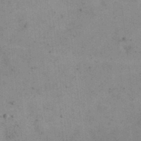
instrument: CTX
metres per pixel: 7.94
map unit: eHh
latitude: 24.3845
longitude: -65.3293
